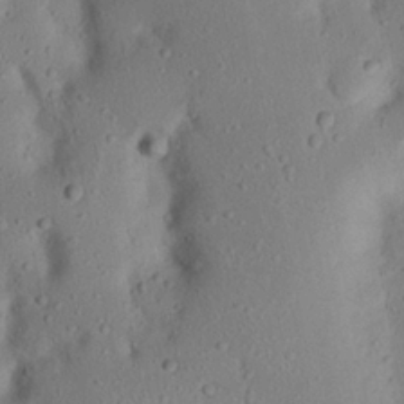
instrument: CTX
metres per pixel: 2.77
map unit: Nhu
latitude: 23.0836
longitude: -72.9325
